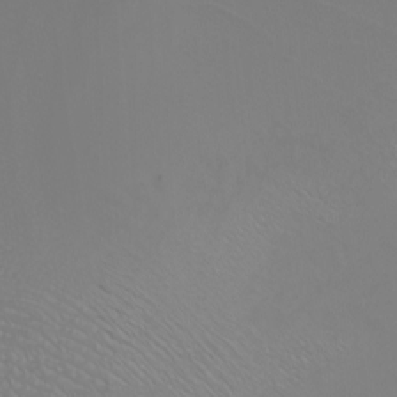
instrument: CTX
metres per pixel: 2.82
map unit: Nhu
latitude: -5.7099
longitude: -91.7072
